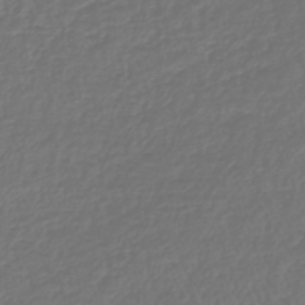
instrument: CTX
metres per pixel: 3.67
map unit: lHb
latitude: -43.4643
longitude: 65.0676
